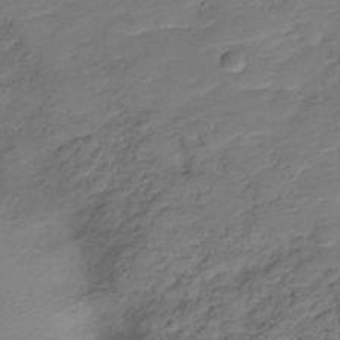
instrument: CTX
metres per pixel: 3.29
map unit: Hve
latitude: -28.2362
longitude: 91.5777
